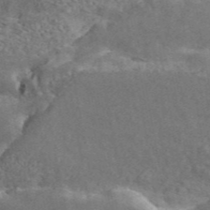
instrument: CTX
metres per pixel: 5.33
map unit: ANa
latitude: 45.1970
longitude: 27.8422
